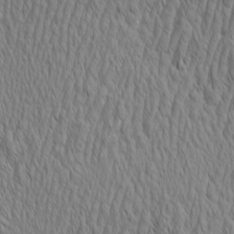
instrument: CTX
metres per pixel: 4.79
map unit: Aa
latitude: 7.0458
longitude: -129.8583
